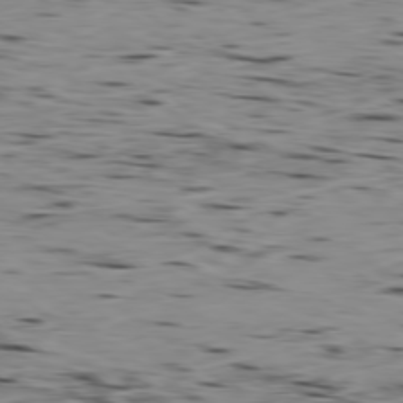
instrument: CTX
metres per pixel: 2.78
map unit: Hpe
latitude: -78.9352
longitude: 12.7085
